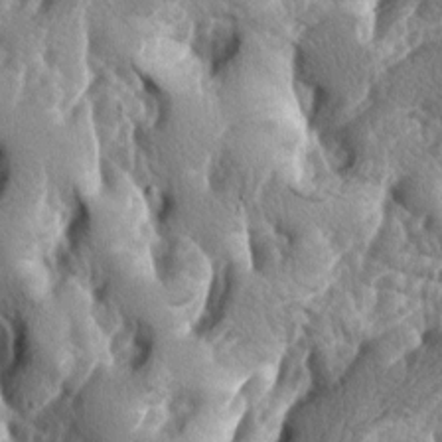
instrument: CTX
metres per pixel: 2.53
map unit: lAa
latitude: -6.9919
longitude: -124.8002
